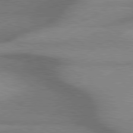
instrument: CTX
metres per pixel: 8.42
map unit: lApd
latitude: 80.0255
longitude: -118.4034
